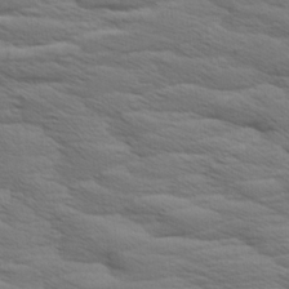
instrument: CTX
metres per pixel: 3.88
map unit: Aa
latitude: 8.8191
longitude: -135.6883
